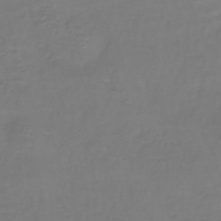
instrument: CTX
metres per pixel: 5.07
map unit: lHb
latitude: -38.2173
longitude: 61.8422
